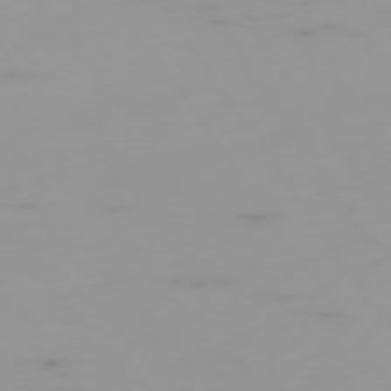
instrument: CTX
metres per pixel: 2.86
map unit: Hpe
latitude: -74.6708
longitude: 7.5399
